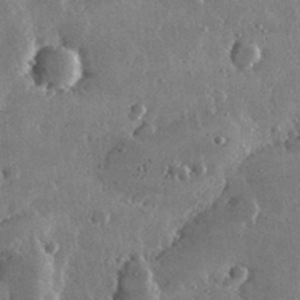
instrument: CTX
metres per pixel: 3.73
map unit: lHvf
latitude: 32.6490
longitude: -90.9514
